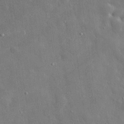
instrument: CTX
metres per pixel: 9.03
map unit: eHh
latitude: 29.6127
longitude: -78.8569
